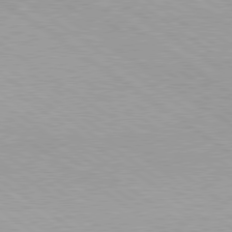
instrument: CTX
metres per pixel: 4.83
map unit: lApd
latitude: 79.2915
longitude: -177.7260
